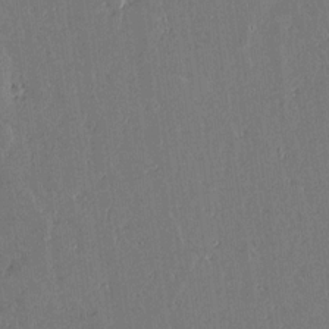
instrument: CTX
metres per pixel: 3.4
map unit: lAvf
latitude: 15.5372
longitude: -127.3860
